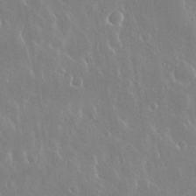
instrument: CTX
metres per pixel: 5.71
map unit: Nhu
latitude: 30.5357
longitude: -56.4601
